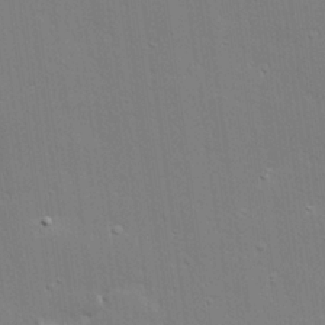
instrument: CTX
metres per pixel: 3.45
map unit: Hve
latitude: 25.1592
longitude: -93.8016
